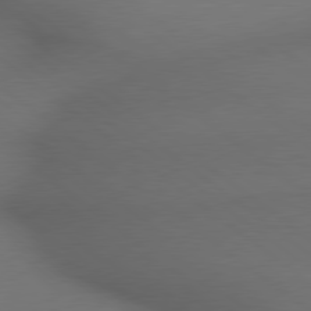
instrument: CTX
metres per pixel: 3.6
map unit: lApd
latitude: 79.3671
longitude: -172.8191
